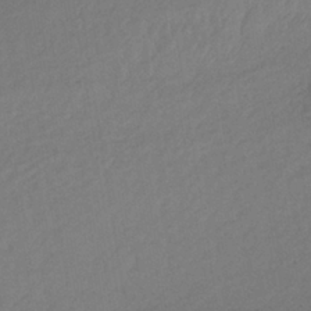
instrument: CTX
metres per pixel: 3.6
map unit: lHb
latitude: -37.8422
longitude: 69.0675
